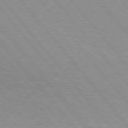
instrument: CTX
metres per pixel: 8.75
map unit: Hpe
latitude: 76.1955
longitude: -156.9513
